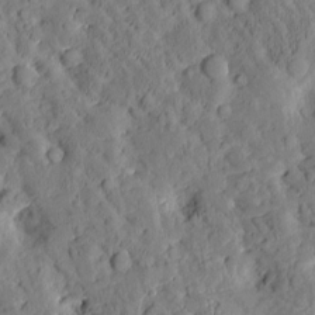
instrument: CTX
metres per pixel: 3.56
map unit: Htu
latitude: -3.0297
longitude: 174.6140
